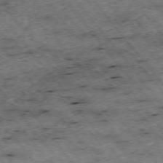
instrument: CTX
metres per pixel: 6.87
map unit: Hpe
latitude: -75.1620
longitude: 4.9352
